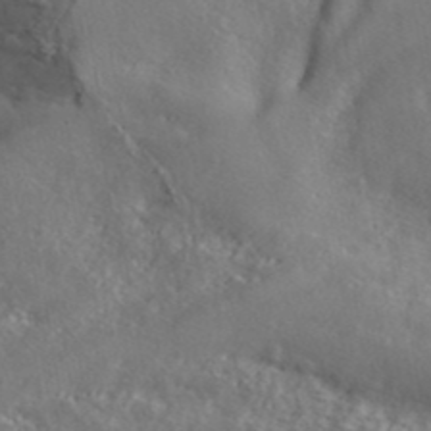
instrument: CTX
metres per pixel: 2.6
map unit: ANa
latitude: 41.9717
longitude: 53.1809
